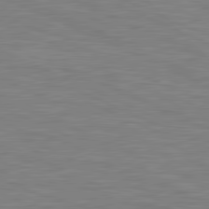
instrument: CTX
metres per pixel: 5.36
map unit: lApd
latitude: 81.2726
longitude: -170.6490
